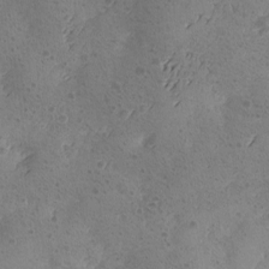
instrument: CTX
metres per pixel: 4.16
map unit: Ave
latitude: -8.8786
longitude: -118.3845
